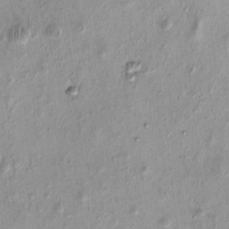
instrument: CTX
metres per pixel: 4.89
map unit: eHh
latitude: -0.2173
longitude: 15.4455
